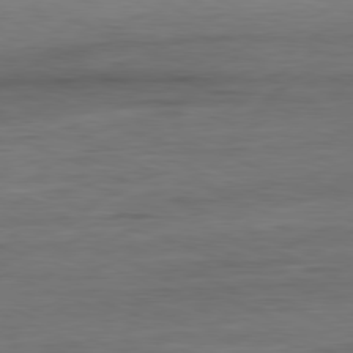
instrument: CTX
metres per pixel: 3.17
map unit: Ap
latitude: -81.2376
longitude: -80.1011
